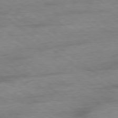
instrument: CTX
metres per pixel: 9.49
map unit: Ap
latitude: -79.0864
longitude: -91.7450
